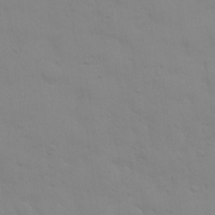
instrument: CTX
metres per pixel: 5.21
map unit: eHh
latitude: 24.3278
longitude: -65.8205
